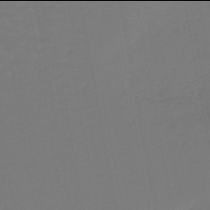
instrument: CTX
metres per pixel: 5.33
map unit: lHb
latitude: -46.0094
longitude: 66.3684
